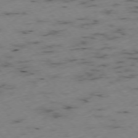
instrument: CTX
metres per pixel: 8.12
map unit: Ap
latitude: -76.2173
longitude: -61.0836
